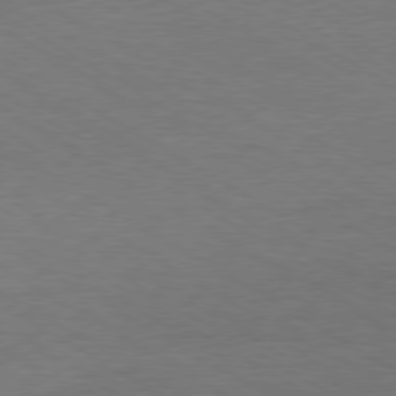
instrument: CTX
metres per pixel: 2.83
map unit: Ap
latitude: -80.1606
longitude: -87.1781
